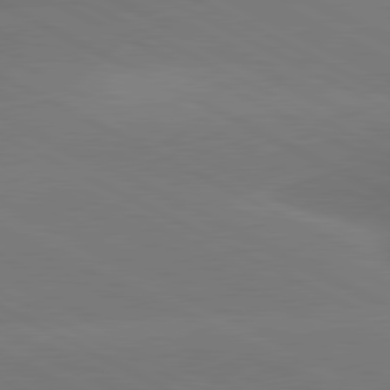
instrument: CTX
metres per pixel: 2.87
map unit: lApd
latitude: 80.8758
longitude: -147.9339
